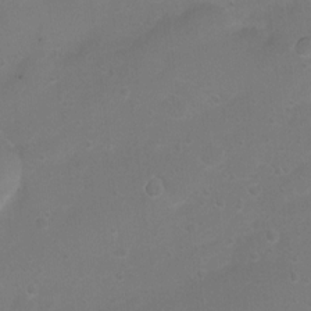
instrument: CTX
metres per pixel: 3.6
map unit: Nhu
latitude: 4.2145
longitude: -26.7246
